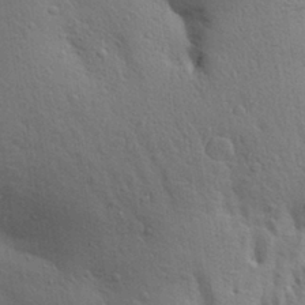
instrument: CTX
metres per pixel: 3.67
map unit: Aa
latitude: 29.2159
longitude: -147.4427
